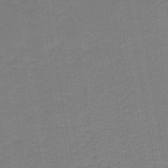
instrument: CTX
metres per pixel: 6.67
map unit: HNb
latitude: -45.2943
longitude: 52.3306
